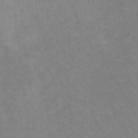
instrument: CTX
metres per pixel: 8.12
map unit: HNhu
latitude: -0.9353
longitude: -3.1025
